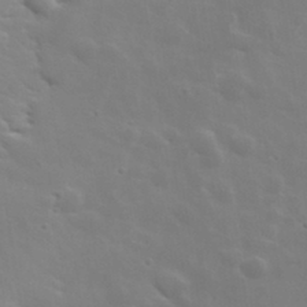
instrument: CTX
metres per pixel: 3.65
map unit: lHvf
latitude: 33.7828
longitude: -82.5167
